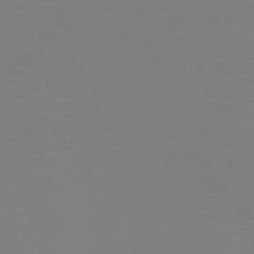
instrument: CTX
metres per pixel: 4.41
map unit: HNb
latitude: -50.8219
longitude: -46.0633
